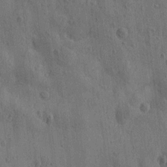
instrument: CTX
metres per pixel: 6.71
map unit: Htu
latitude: 0.3278
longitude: -175.9717
